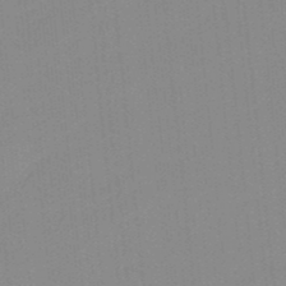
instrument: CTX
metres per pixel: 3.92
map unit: lHb
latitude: -48.6330
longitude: 81.0676
